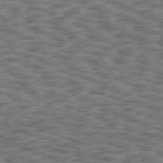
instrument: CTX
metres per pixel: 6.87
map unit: Hpe
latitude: 75.4804
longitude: -134.5168
